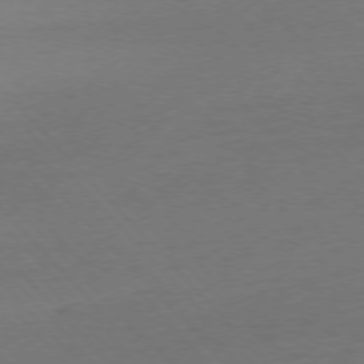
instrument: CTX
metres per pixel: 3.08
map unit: Ap
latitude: -76.8219
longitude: -93.2537
